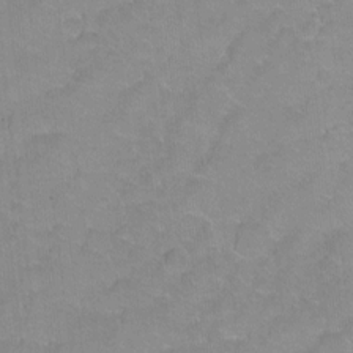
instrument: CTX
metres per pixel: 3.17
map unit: Hto
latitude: 2.5734
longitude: -32.8569
